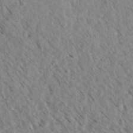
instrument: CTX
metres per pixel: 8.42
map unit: eHh
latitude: 34.7246
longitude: -140.1955
